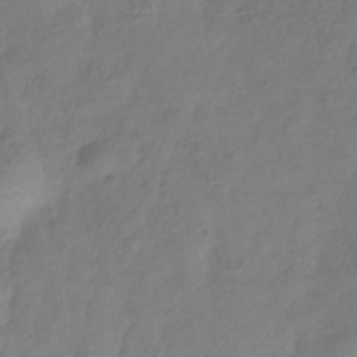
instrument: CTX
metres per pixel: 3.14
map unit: Hve
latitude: -33.4455
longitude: 90.0472
